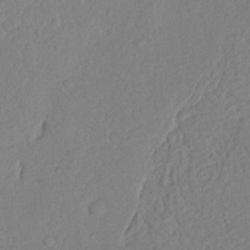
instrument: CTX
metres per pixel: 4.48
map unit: Nhu
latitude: 19.9150
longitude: -76.6868
